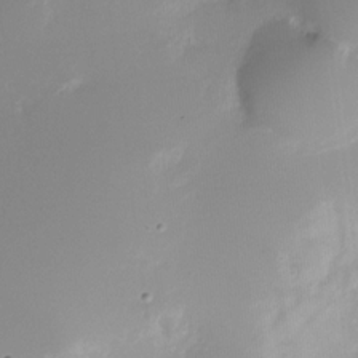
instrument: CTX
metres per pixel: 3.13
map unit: Nhu
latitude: -27.9556
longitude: -79.6505
